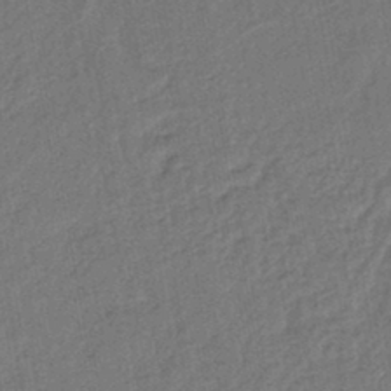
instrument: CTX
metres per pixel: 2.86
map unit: lHb
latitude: -42.6896
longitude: 61.1431
